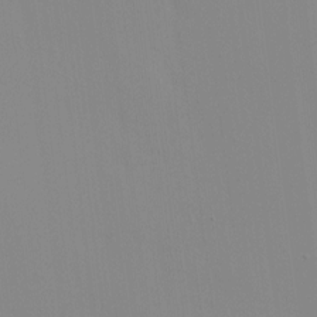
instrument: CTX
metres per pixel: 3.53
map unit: HNhu
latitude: 7.3104
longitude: 12.5952
